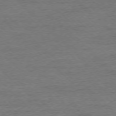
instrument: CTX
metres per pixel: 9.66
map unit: Ap
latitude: -76.8408
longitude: -93.6694
